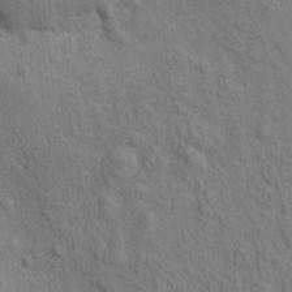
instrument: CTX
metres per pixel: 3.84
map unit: eHh
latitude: -0.9164
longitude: 18.2928
